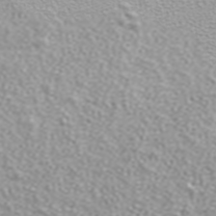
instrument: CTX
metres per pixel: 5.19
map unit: ANa
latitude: 40.0822
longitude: 24.5951
